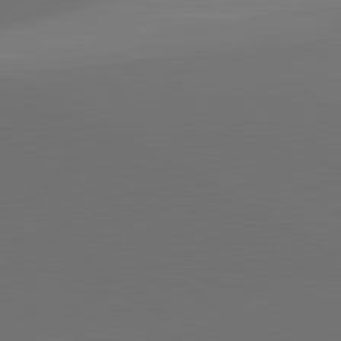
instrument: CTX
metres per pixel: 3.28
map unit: lApd
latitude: 81.5938
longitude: 152.9352
